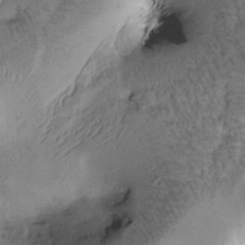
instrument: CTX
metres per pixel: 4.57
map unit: Htu
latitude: -0.9353
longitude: 170.9164
